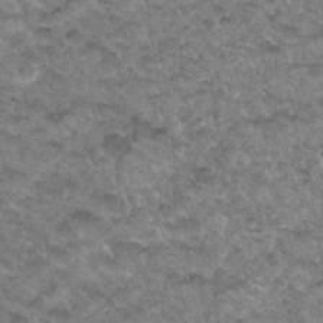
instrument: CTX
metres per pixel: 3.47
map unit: Hto
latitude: 33.7450
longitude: -48.5168
